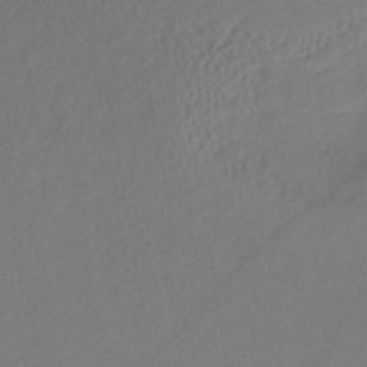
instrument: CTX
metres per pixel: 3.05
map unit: eHb
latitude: -42.8596
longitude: 85.4076
